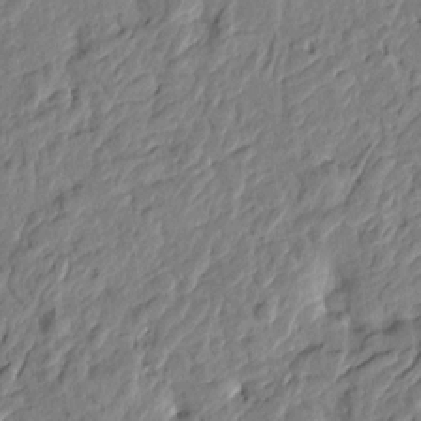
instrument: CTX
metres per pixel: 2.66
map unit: Htu
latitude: -2.6707
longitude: 179.7666
